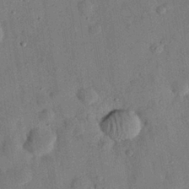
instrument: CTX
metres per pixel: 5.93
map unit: eHh
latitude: 26.7246
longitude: -77.2915
